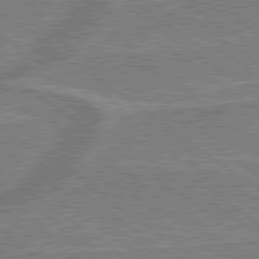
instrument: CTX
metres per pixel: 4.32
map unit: lApd
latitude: 79.2915
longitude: 175.7099
